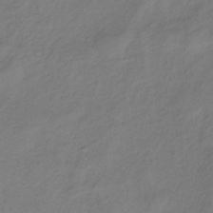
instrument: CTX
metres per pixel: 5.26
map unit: lHb
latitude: -35.3321
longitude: 70.6141
